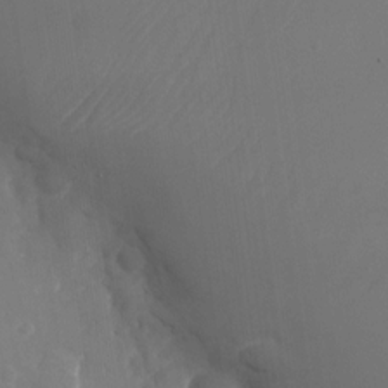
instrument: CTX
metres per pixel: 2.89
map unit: Nhu
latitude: -24.9353
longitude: -71.6505
